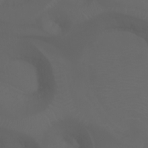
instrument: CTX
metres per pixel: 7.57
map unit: Aa
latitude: -6.9730
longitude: -72.1200
